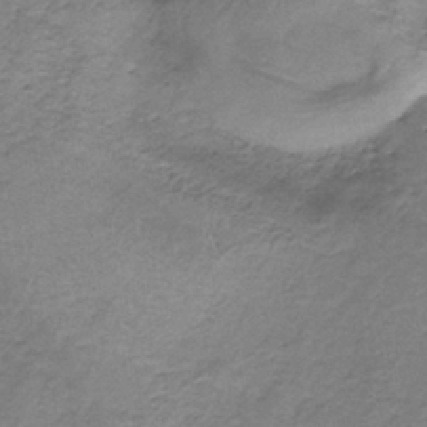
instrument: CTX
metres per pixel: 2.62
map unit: HNb
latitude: -34.8597
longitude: 56.8975
